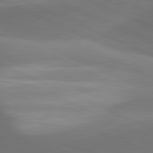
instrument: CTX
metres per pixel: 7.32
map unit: lApd
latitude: 81.5749
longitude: 134.6518
